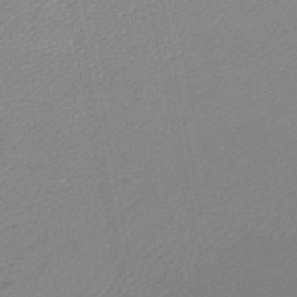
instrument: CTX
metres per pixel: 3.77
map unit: lHb
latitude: -46.3117
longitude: 70.8030
